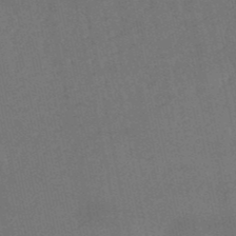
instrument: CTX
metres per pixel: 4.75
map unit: eHb
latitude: -50.4251
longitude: 72.9730
